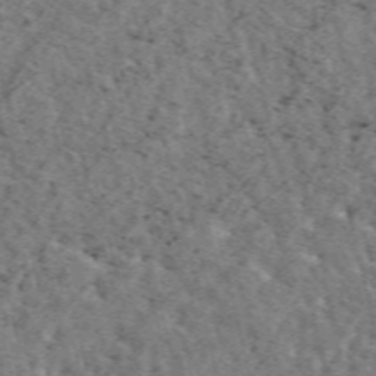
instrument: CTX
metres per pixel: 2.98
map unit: eAb
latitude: 44.8569
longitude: 111.4265
